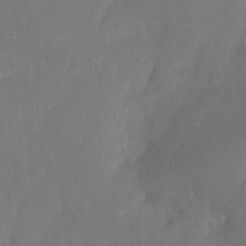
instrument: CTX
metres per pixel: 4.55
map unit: Nhu
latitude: -22.6330
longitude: -71.6505
